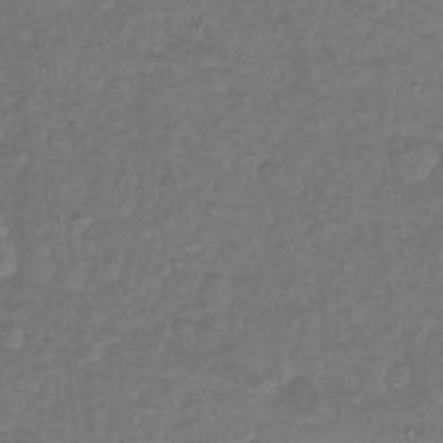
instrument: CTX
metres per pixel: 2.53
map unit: Ht
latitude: -13.7667
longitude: -58.2900
